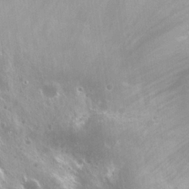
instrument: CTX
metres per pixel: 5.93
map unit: Nhu
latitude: 25.8772
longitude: -57.9906
